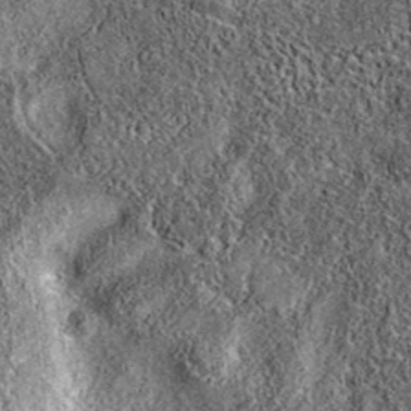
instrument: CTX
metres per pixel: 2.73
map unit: eAb
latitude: 36.6868
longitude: 108.9731
